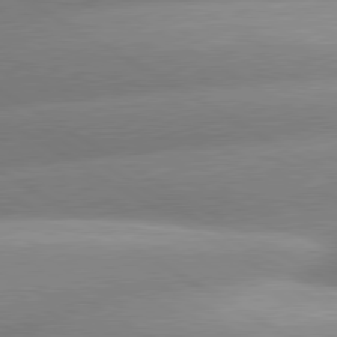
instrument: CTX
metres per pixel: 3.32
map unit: lApd
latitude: 80.0255
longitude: -157.2348
